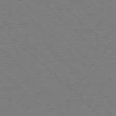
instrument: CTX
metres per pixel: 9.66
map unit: Ap
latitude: -77.4643
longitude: -65.7450
